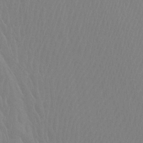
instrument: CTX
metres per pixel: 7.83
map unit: Htu
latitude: -7.3698
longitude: -68.3845
